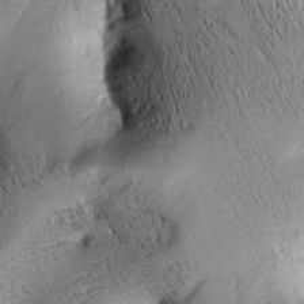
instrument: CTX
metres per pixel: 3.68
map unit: Aa
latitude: 9.2159
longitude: -142.6491
